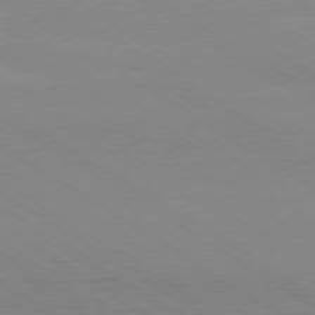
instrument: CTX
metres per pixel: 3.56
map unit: Ap
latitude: -78.9919
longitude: -84.1956
